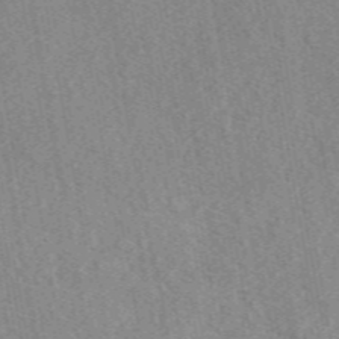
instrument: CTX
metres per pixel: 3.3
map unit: eAb
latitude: 48.7624
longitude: 104.3306
